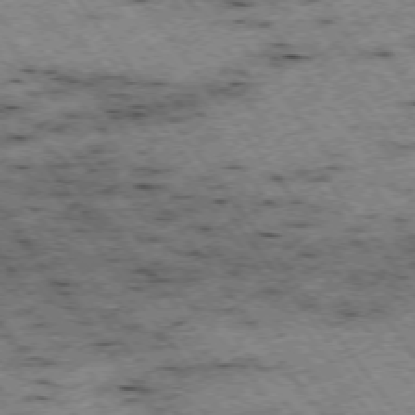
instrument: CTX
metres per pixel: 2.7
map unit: Hpe
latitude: -74.4251
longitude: 4.5196
